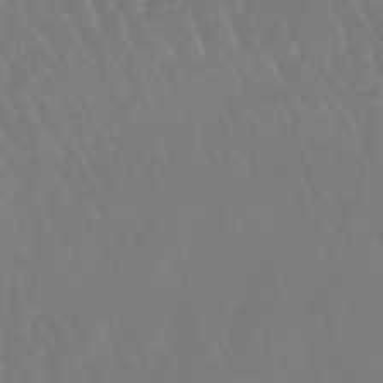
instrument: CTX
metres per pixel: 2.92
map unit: eHb
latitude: -46.1228
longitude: 79.7477
